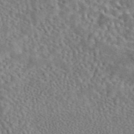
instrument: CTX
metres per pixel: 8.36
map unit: eAb
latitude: 43.4238
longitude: 109.3132
